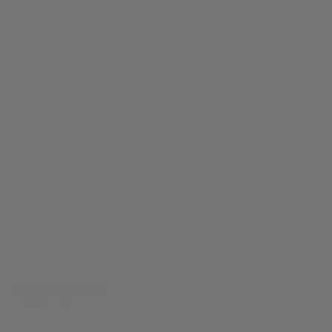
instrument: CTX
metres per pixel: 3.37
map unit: Hpe
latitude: 78.2523
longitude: 174.0283
